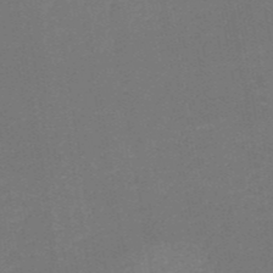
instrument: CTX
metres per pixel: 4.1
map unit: HNb
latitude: -51.4454
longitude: -48.4601
